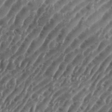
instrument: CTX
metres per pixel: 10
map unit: eHh
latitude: 35.9528
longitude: -134.8758
